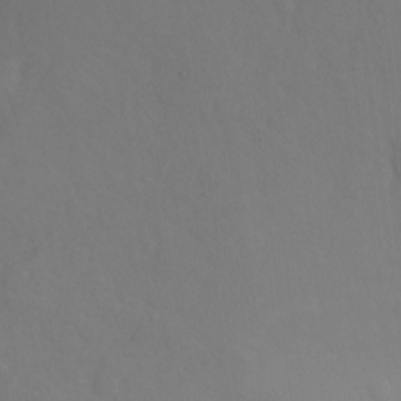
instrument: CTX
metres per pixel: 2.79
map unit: Ht
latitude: -1.2376
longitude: -33.5749
